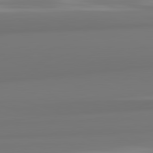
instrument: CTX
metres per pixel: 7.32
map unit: lApd
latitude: 82.2711
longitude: 174.9541
